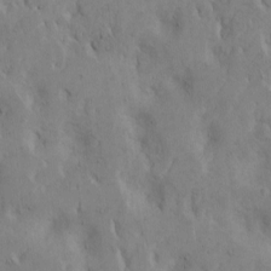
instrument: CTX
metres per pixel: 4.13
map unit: Htu
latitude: -7.4832
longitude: 145.1053
